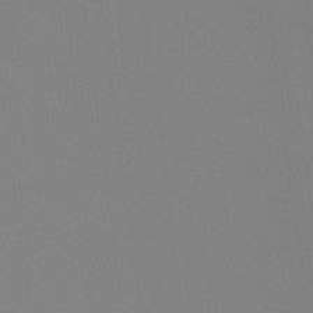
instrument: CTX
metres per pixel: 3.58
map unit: Hto
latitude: -8.1984
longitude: -48.8002
